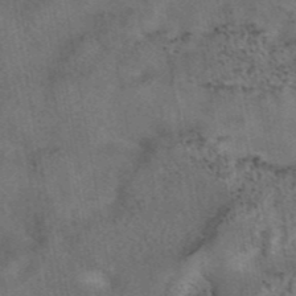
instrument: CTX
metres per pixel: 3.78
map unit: eAb
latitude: 42.9703
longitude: 107.5210
